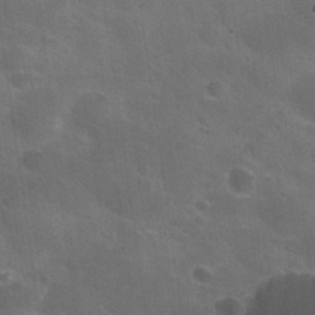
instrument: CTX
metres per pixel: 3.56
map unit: Nhu
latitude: 27.1781
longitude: -55.6883
